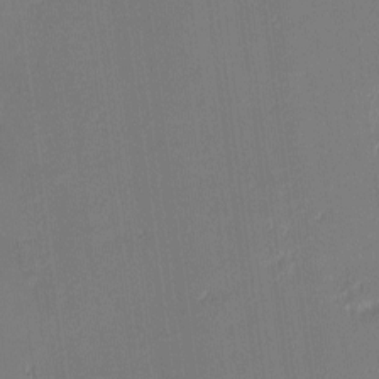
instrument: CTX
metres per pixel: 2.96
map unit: eHh
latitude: -3.2375
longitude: -83.8205
